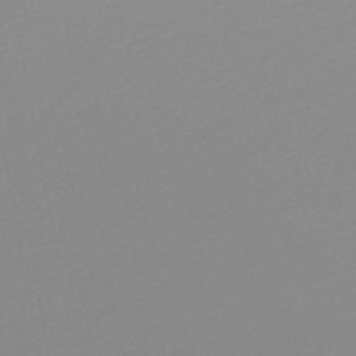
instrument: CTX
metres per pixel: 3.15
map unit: lHb
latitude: -48.3118
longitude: 65.1809
